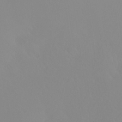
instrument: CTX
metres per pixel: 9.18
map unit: Nhu
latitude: 30.8002
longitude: -57.8772
